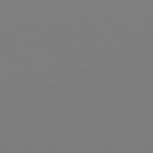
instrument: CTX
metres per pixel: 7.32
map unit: Hpe
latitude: 77.2726
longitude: -173.8205
